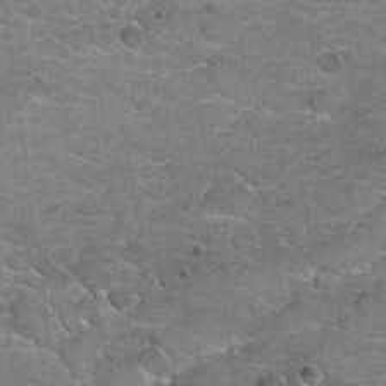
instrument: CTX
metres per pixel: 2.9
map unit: Hto
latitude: 20.2901
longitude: -48.8569
